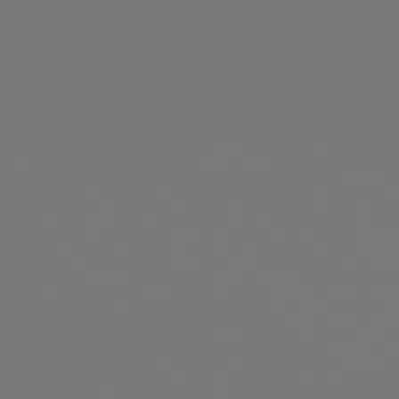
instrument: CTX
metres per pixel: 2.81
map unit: Hpe
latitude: 73.7639
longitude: -123.0269
